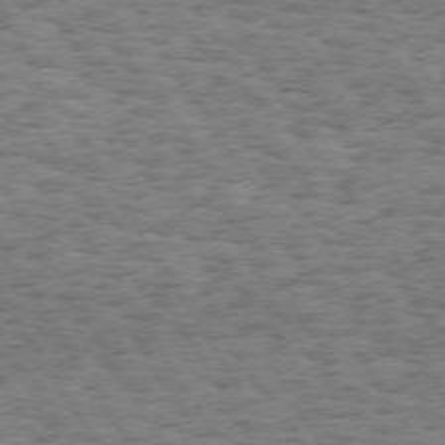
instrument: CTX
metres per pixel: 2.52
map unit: Hpe
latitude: 73.4994
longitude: -130.0633
